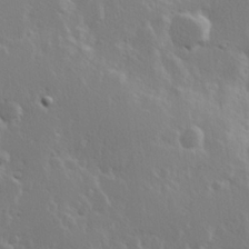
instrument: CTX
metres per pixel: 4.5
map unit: Hve
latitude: 23.6316
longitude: 145.6722
